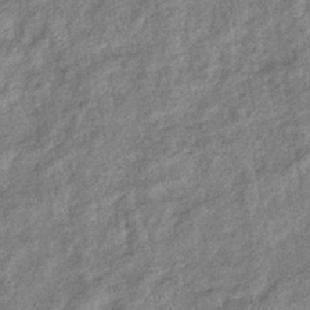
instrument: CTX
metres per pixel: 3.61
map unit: eHb
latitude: -38.4629
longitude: 77.8611
